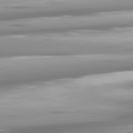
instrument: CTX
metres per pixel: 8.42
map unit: lApd
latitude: 81.3104
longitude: -139.4993
